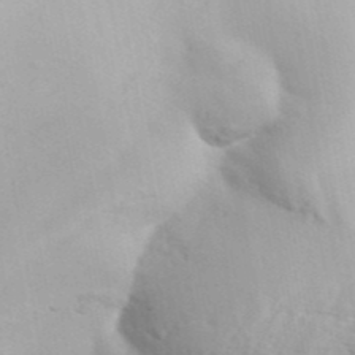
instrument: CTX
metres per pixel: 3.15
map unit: ANa
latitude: 41.8772
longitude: 50.1794
